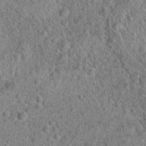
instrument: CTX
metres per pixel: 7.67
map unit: Hto
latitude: 18.9702
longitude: -42.8947
